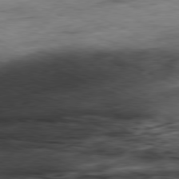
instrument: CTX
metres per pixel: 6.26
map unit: Ap
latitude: -81.3132
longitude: -70.9136
